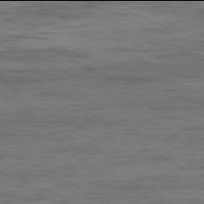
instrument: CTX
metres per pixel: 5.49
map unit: Ap
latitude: -82.0094
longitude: -74.5735
